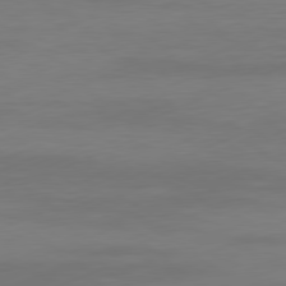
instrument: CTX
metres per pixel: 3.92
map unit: Ap
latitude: -81.6155
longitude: -86.7624
